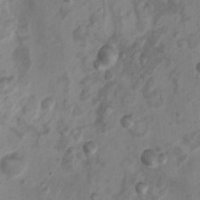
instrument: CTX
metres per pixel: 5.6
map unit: Nhu
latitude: 5.5749
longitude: -18.4034
